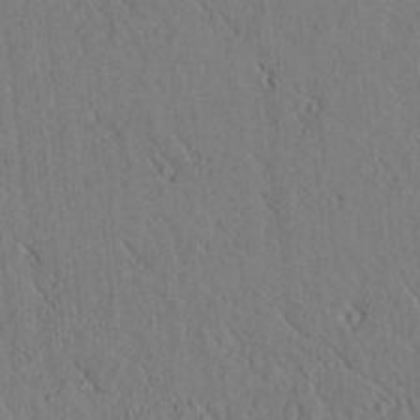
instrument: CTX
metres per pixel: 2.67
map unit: lAvf
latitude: 6.1956
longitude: 159.8800
